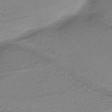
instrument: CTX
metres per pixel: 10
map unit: HNb
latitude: -37.1998
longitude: 54.2929
